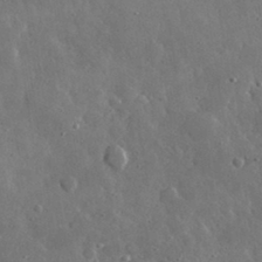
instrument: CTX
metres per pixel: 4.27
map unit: lHvf
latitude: 33.1025
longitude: -87.3859
